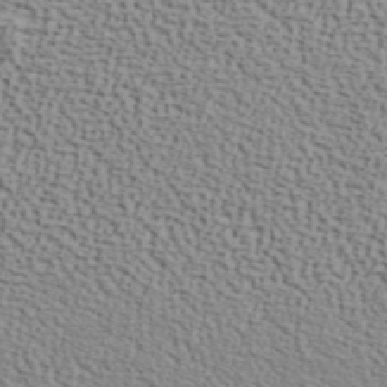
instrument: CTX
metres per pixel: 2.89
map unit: ANa
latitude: 40.7624
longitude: 29.8422
